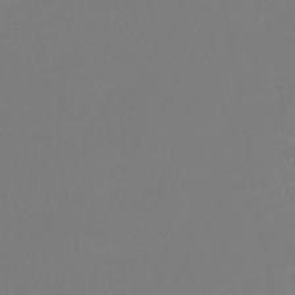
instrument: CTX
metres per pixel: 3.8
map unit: lHb
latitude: -44.4629
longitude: 64.9731
